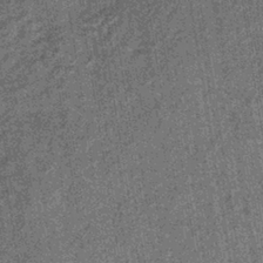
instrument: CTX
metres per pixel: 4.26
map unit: lHb
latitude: -38.9730
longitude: 64.2551
